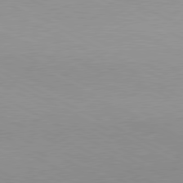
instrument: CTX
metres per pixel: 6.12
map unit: lApd
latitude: 80.1389
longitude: -127.5371
